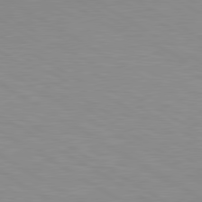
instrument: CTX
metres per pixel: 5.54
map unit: lApd
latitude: 80.1767
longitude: 130.2739
